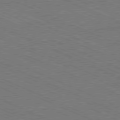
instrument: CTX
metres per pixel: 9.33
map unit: Ap
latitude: -80.9920
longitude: -75.0458
